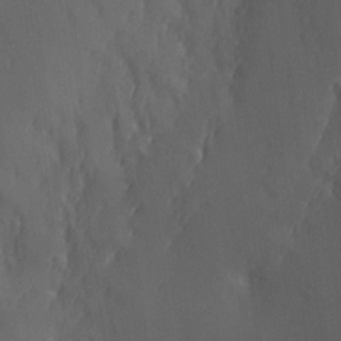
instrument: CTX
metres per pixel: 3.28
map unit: Hve
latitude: 14.2901
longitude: -91.1025
